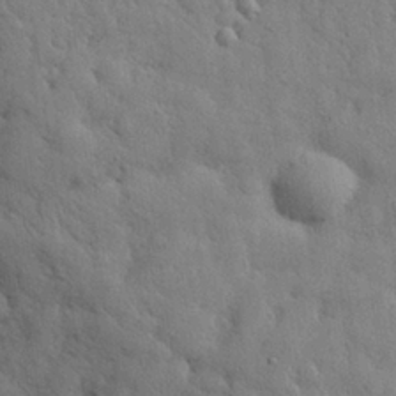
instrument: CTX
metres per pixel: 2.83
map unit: eHh
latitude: 28.7813
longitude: -75.5560
